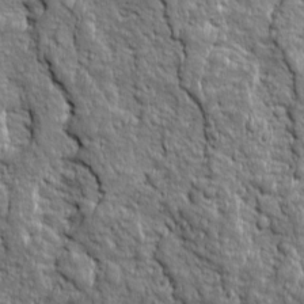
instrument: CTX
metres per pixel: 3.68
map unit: Ave
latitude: 16.2900
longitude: -134.2522
